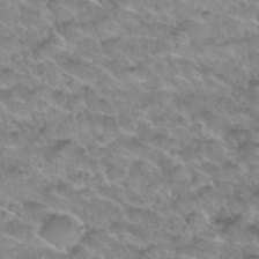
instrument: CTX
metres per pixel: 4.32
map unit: Hto
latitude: 34.0255
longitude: -48.6868
